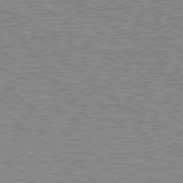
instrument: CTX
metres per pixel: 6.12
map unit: Hpe
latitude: 78.5168
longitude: -143.6883
